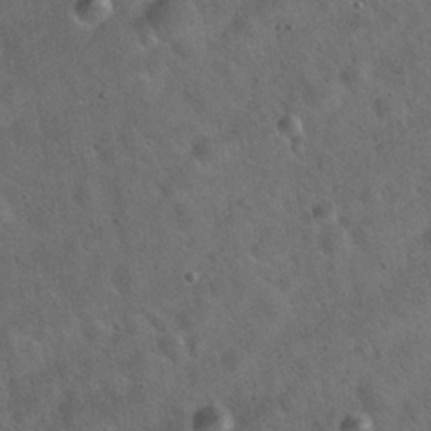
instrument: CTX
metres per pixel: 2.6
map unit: Hto
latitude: 19.7449
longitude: -53.9150
